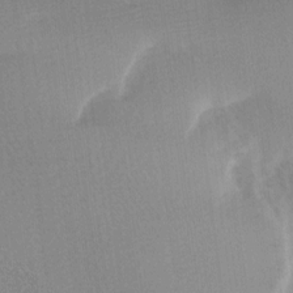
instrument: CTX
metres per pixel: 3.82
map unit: Ave
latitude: 11.1592
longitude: -107.0836
